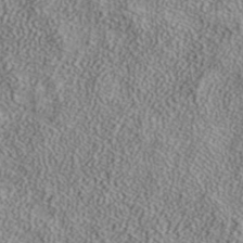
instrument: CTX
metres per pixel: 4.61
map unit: ANa
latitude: 38.0633
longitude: 19.9745
